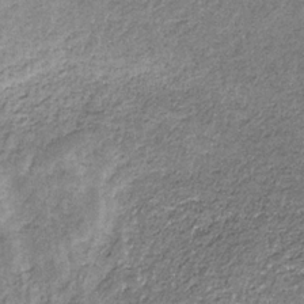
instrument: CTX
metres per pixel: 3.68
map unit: eHb
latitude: -31.4265
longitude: 69.2942
